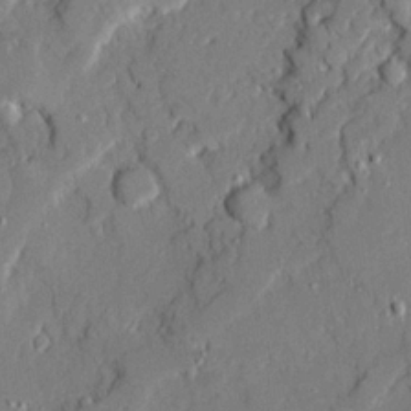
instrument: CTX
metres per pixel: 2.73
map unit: Ave
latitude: 22.3089
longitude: -129.5371
